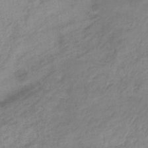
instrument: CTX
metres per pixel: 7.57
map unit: eHb
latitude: -33.4455
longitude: 71.1242
